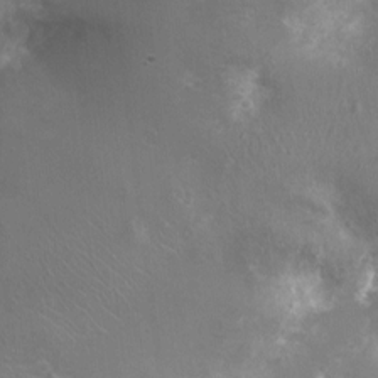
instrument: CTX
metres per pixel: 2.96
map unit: Nhu
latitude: 6.3845
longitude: -20.4790
